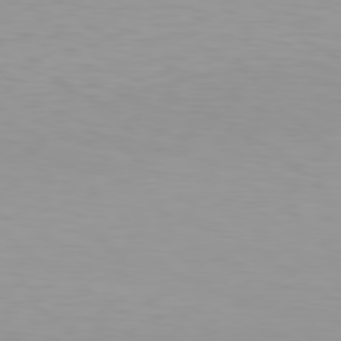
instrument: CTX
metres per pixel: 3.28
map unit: Hpe
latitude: 78.2334
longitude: -137.9339
